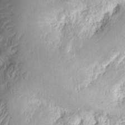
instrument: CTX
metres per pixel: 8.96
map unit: Ht
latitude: 8.5735
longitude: -75.1970
